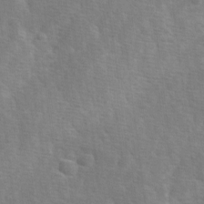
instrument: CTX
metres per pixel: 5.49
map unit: Ave
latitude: 0.8758
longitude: -111.9339
